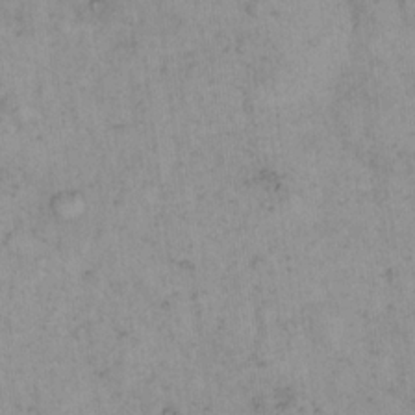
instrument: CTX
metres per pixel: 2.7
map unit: eHh
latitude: 15.4616
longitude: -66.1955
